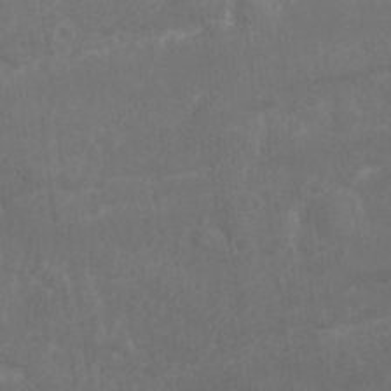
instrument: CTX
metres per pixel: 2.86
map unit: Nhu
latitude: 26.2334
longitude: -62.1767
